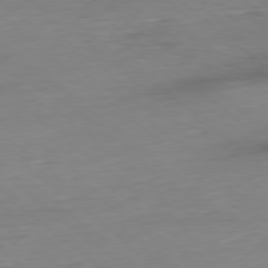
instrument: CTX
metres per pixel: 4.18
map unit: Ap
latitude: -78.5384
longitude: -88.1389
